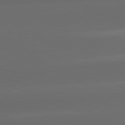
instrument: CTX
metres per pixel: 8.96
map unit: lApd
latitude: 81.2348
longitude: -146.8758
